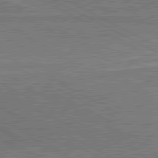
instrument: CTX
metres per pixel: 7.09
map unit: lApd
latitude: 80.7246
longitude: 141.6155
